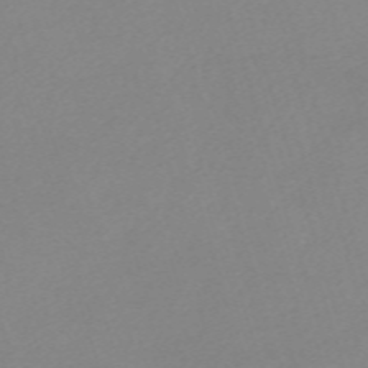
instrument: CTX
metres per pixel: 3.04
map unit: eHh
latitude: -61.4643
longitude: 52.9163
